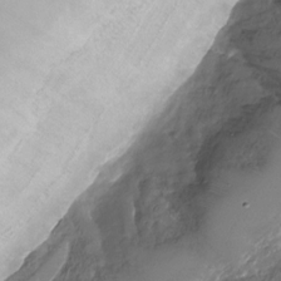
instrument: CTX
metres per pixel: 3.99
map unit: Nhu
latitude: -29.5399
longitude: -71.9528
